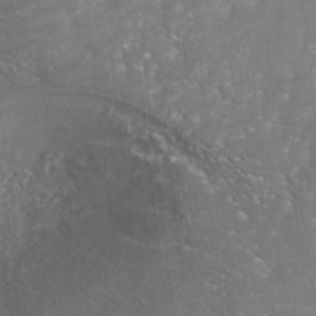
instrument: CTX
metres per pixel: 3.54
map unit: Nhe
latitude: -41.7289
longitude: -111.0459
